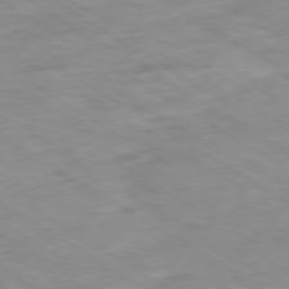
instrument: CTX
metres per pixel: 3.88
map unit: Ap
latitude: -80.2362
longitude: -74.8569
